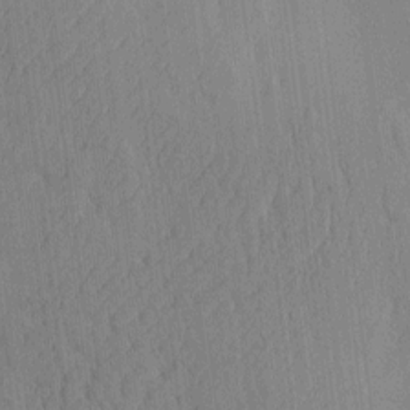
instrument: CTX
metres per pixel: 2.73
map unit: eHh
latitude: -3.9178
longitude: 14.6141
